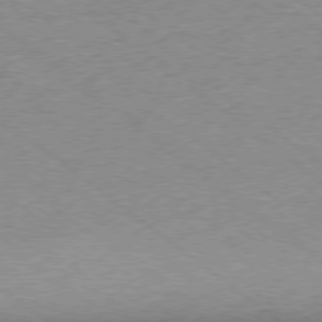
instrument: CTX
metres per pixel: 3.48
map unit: Hpe
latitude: -78.8975
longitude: -15.5372
